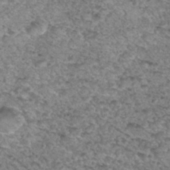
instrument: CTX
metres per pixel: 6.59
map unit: Hto
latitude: 30.5357
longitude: -48.4223
